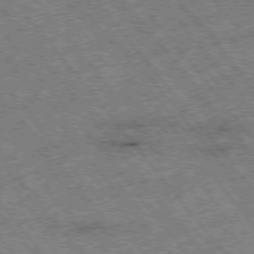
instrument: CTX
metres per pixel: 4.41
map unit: Hpe
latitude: -76.0283
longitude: -20.6680
